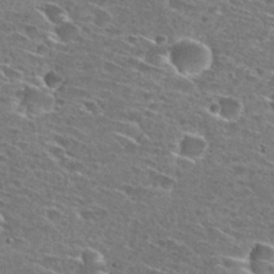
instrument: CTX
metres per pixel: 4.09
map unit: Hto
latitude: 27.9906
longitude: -46.3657
